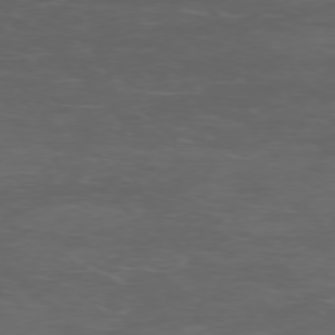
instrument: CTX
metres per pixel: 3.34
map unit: Ap
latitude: -76.2928
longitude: -68.2334
